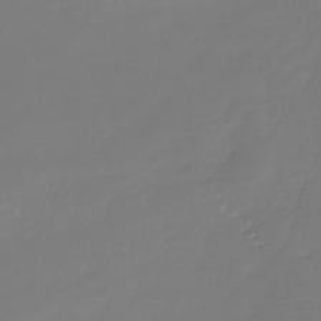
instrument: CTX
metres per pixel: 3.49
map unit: HNhu
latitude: -37.5777
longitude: 32.7652
